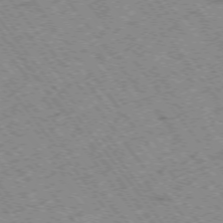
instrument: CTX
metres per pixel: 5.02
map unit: Hpe
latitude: -74.7652
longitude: 4.8219
